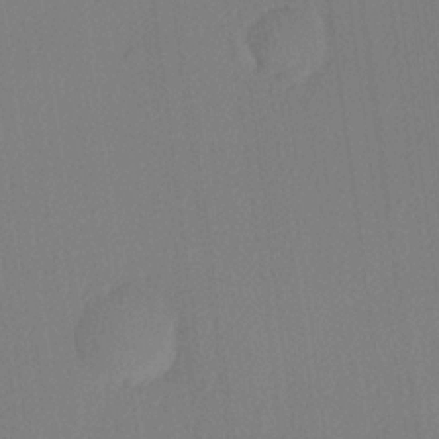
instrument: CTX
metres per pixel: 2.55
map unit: lHvf
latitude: 21.3293
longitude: 141.1242
